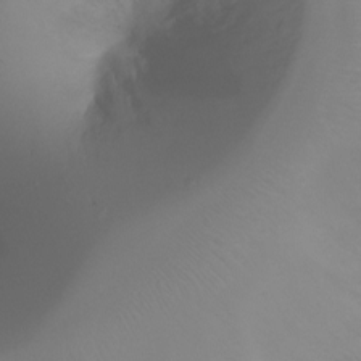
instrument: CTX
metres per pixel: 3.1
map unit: Ht
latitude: -18.1606
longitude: -43.6883
